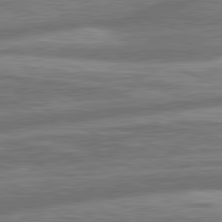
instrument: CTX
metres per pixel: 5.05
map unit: lApd
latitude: 80.8758
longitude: -167.0080
